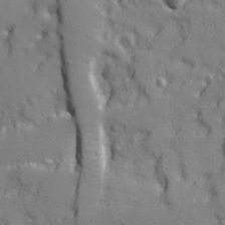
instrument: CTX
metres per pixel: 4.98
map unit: Ave
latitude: 12.0255
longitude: -101.6505
